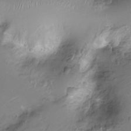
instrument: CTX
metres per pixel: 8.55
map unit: Nhu
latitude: -14.9164
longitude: -26.2145
